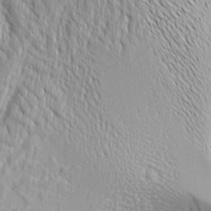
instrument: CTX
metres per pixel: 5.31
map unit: Aa
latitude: 8.4601
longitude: -129.3859
